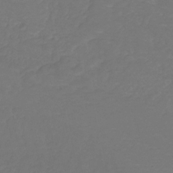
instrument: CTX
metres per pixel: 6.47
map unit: HNb
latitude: -31.6344
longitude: 63.6533
